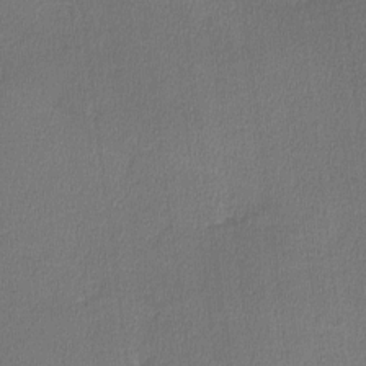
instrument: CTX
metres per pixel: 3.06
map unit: lHvf
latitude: -11.5021
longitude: -99.5182
